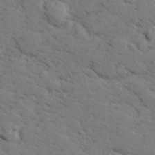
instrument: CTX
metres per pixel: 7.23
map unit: lHvf
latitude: 26.0633
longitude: 143.0864
